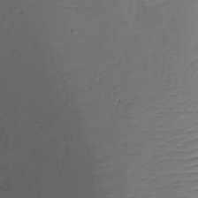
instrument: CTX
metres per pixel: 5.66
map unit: Ht
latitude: -15.8234
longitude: -45.7638
